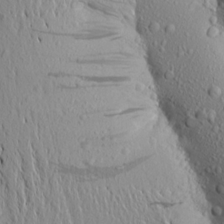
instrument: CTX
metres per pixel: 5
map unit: Aa
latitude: 17.6505
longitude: -147.5749
